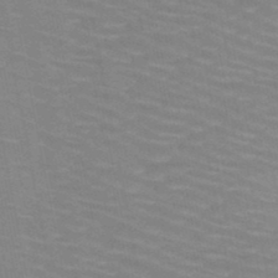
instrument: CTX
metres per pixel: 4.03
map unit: HNb
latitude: -47.7288
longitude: -47.2159
